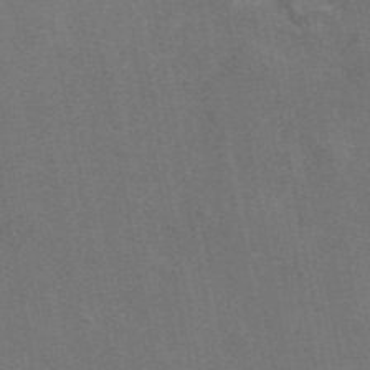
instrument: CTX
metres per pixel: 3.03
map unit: eAb
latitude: 47.4994
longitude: 116.9163
